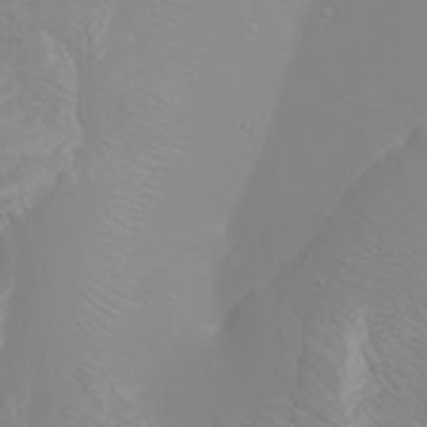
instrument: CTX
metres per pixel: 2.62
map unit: Htu
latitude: -4.3873
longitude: -88.4223
